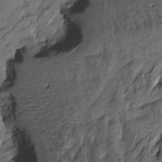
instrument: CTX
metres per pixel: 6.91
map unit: Htu
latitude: -3.0297
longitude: -178.1011
